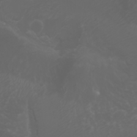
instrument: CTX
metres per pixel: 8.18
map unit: Nhu
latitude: -5.6344
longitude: -79.3671
